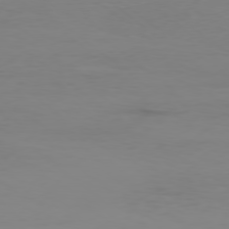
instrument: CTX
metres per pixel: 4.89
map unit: Ap
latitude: -78.5195
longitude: -95.6883
